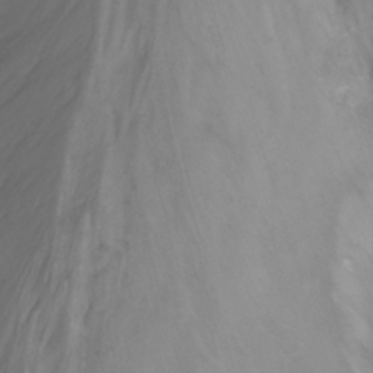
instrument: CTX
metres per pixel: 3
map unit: Nhu
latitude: -14.1795
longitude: -63.7639
